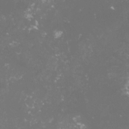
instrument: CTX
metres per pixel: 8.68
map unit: lHvf
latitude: -15.3510
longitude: -98.4790
